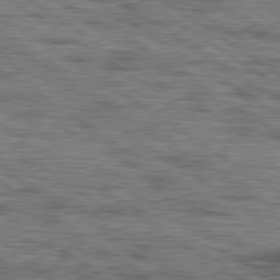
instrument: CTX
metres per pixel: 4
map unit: lApd
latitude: 79.7450
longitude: -49.2915
